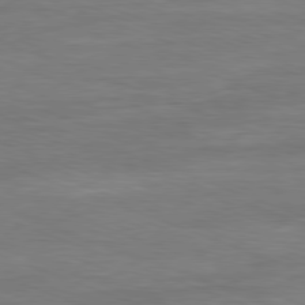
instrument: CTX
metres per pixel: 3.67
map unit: Ap
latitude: -81.0676
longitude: -89.9339
